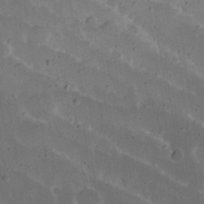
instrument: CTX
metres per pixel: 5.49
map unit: Nhu
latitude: 22.8569
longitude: -70.6868
